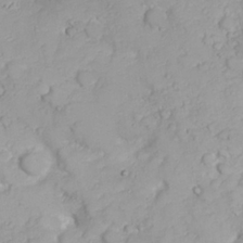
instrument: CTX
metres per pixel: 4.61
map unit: Nhu
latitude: 23.1214
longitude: -61.1214
